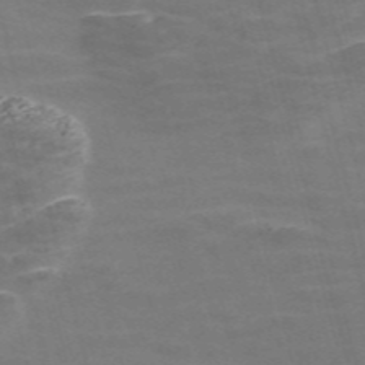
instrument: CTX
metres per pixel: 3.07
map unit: Nve
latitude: -57.6911
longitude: 65.6344
